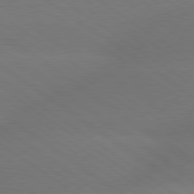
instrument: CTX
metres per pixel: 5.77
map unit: lApd
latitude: 79.2159
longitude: -151.8772
